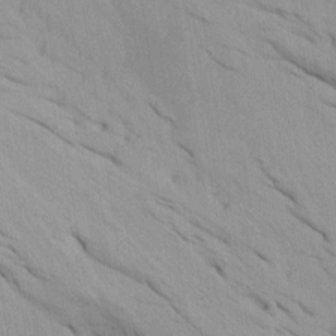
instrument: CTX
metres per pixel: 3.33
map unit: Htu
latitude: -7.0108
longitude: -68.5168
